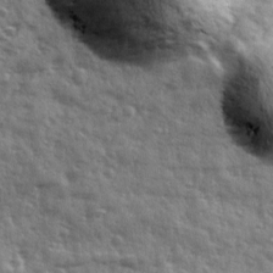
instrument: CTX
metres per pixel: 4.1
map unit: Ave
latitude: 12.2901
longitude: -103.1781
